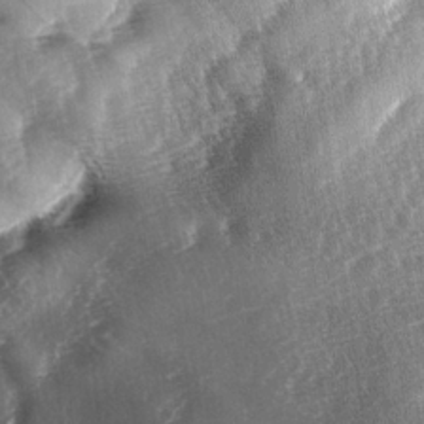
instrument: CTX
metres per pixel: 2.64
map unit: lAa
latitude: -4.7085
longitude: -126.6113
